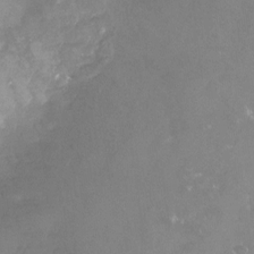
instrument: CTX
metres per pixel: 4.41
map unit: Nhu
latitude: -23.4266
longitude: -57.5749
